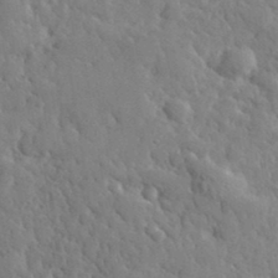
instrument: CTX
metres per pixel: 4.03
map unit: lHvf
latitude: 35.2726
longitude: -87.1025
